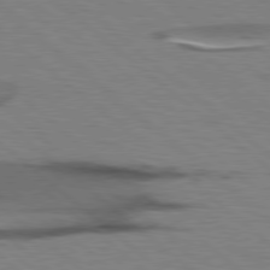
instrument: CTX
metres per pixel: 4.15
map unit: lApd
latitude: 78.4601
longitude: -49.7828
